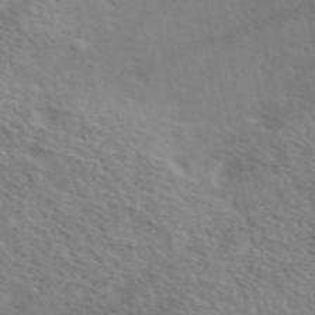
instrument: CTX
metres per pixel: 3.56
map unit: ANa
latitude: 49.2537
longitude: -73.1404
